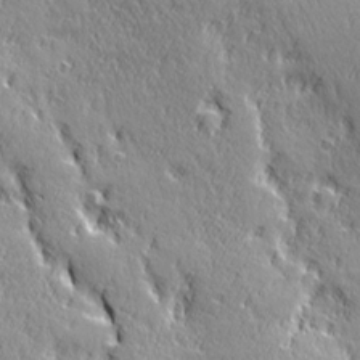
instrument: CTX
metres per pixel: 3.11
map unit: Ave
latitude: 21.1214
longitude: -135.8394
